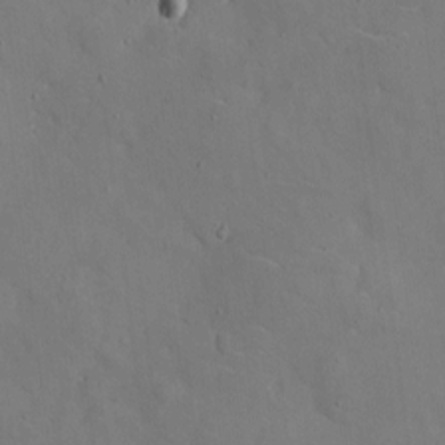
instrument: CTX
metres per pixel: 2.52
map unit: eHh
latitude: 5.2537
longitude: -68.1578
